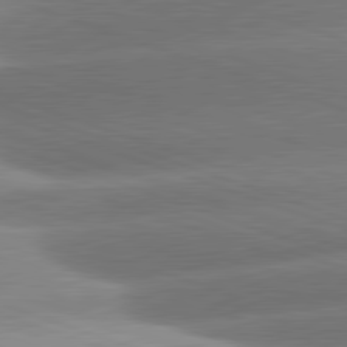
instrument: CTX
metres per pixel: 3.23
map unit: lApd
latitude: 81.5371
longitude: -158.8002
